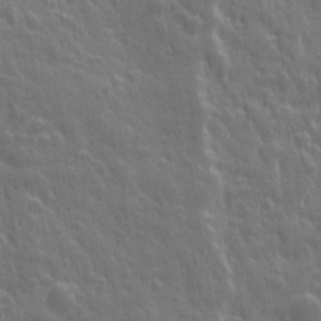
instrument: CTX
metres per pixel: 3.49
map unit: Ave
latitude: 12.4412
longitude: -104.4223
